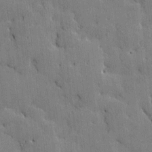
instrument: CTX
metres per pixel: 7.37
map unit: Htu
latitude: -7.9367
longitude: 176.1795
